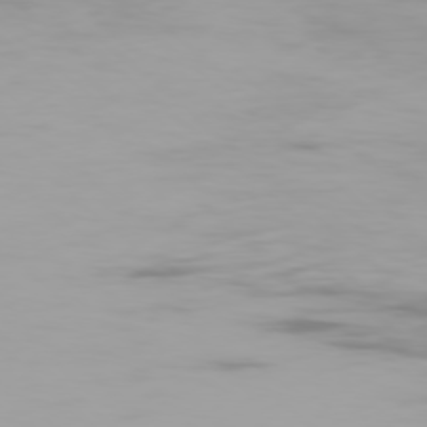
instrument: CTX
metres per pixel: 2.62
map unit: Ap
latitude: -78.9352
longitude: -72.1578
